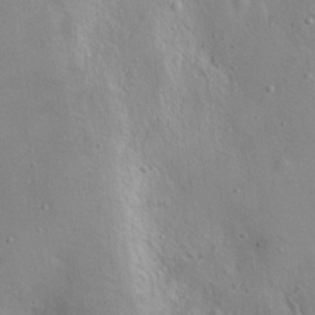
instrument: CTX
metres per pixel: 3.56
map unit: Nhu
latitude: 11.9717
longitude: -26.9325
